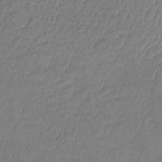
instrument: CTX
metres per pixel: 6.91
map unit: lHb
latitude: -35.6911
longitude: 65.2943
